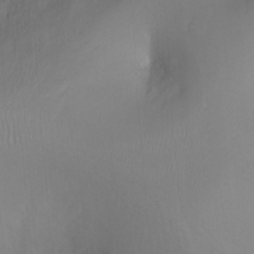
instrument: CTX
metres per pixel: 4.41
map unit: Ht
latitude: -16.9731
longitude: -41.4048
